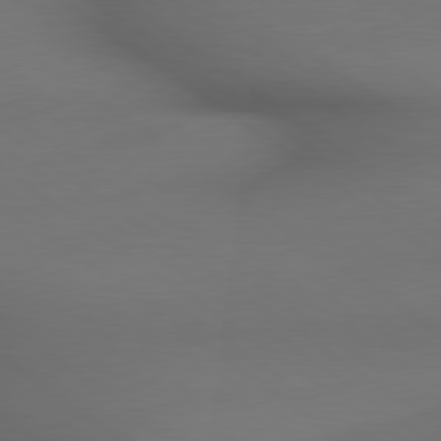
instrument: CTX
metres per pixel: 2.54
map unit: lApd
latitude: 79.3104
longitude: -173.8394
